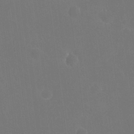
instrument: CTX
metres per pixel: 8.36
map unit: eHh
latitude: 19.1781
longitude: -67.5560
